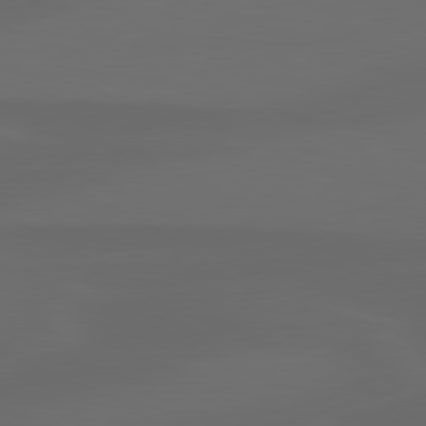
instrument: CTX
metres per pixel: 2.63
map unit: lApd
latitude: 80.4034
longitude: -116.1767
